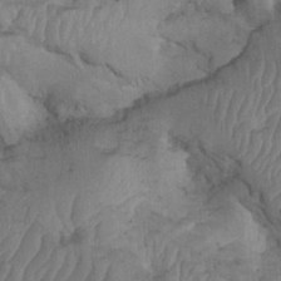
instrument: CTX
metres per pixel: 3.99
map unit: Htu
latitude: 0.0255
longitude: 147.6533
